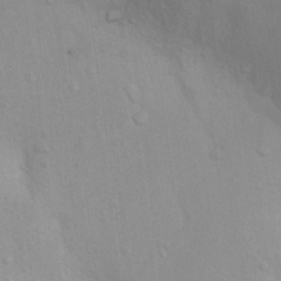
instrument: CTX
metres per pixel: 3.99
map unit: Ht
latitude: 5.4615
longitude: -29.0269
